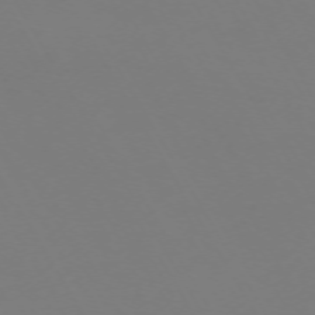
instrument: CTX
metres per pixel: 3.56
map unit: Hpe
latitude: -72.7652
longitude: 10.5385
